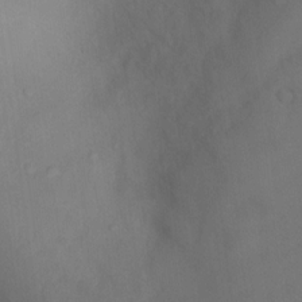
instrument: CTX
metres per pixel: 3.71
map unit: Nhu
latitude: 12.0633
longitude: -28.2333
